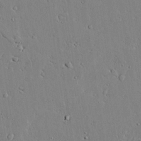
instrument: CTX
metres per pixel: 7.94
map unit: lAvf
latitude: 24.5167
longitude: -110.1767
